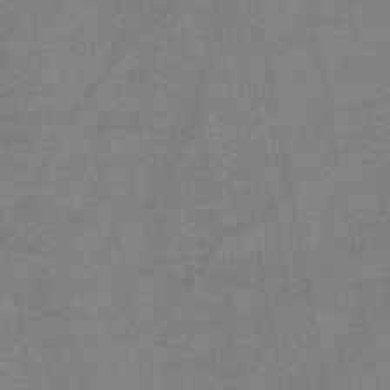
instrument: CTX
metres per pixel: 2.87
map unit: HNb
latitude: -47.0108
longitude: -36.2334
